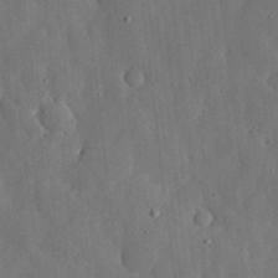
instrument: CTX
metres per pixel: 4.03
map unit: lHvf
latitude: 18.6868
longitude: -112.9514
